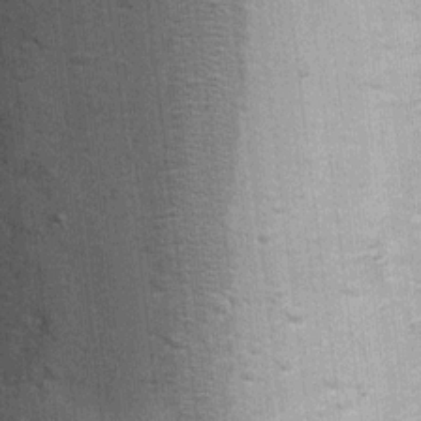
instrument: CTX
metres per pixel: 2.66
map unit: Ht
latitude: 4.1389
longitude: -22.8380
